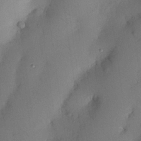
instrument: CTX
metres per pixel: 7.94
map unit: Nhu
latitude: 25.7827
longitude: -72.7247
